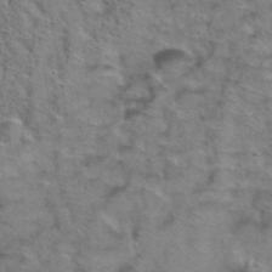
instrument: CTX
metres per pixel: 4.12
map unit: Hto
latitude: 38.9514
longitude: -44.6112
